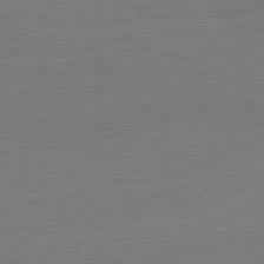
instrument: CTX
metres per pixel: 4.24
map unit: Ap
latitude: -81.5399
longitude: -84.4412
